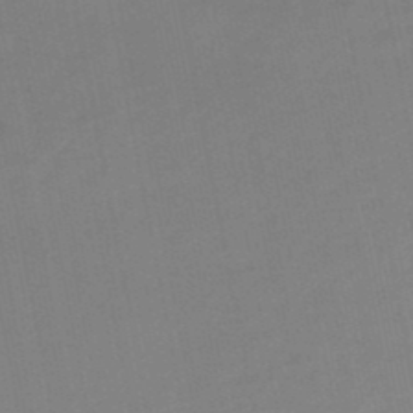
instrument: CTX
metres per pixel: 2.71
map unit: lHb
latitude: -48.5385
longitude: 75.9178
